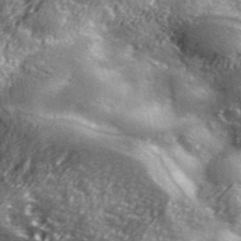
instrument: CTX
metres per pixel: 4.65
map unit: ANa
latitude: 40.3845
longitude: -90.1011
